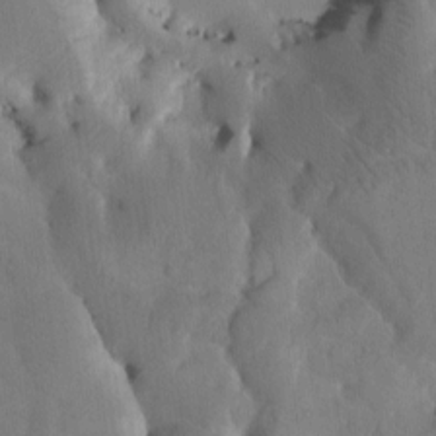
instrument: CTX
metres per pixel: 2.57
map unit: Htu
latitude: -3.1998
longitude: 168.2172
